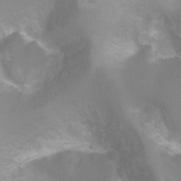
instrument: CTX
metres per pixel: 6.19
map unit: Ht
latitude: -6.4818
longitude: -32.3467
